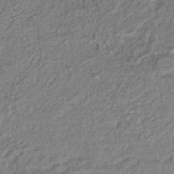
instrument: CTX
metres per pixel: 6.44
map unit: lHb
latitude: -40.9730
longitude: 62.2172
